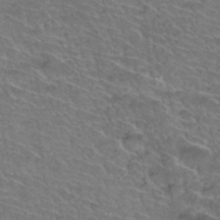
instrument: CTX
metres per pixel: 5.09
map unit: Hto
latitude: 35.3670
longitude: -44.5923
